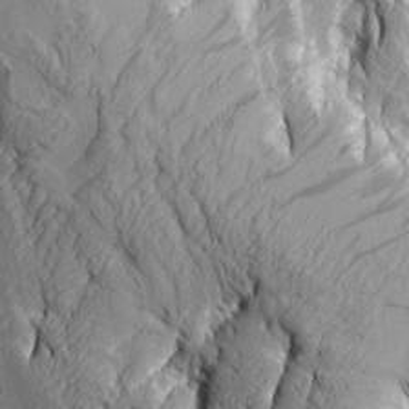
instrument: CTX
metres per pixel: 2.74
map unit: Aa
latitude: 7.8016
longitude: -129.1025
